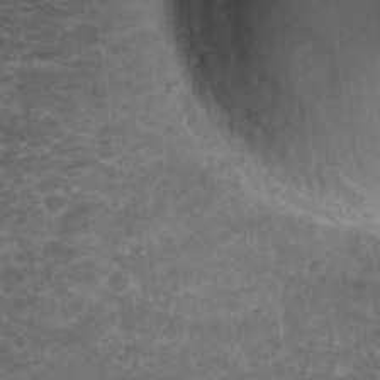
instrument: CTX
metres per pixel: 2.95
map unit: Hto
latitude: 19.8394
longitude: -36.5168
